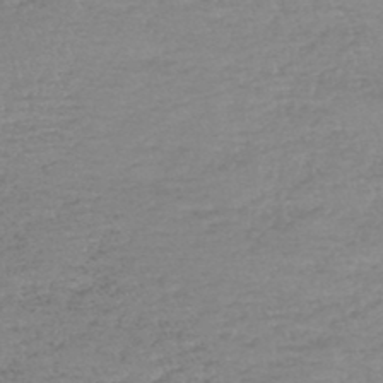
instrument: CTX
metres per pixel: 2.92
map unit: lHb
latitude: -44.2740
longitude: 71.8800
